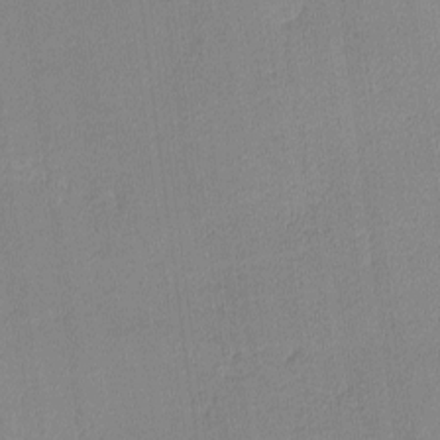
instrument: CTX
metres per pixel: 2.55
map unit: lHvf
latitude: -13.2943
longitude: -102.6490
